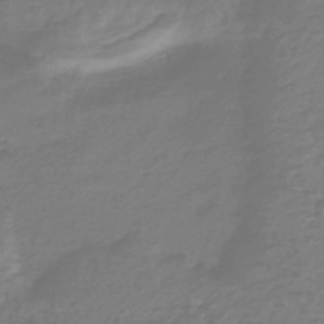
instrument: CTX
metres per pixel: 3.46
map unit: HNb
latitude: -46.9919
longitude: 52.0850
